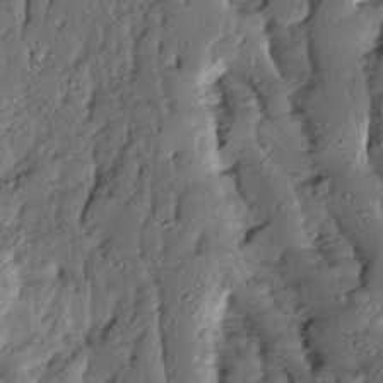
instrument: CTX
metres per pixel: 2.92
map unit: Ave
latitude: 13.6316
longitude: -134.6301
